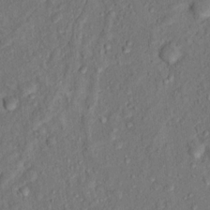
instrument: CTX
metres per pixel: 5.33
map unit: Hto
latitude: 15.3860
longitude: -30.7813
